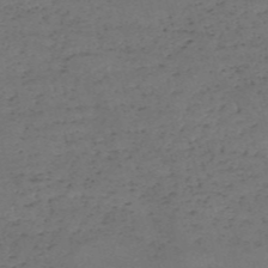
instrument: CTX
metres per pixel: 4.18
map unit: HNb
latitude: -55.7478
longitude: -44.4223
